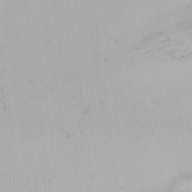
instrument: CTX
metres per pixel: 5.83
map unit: Ave
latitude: 22.4790
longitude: -137.2726
